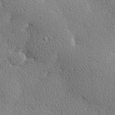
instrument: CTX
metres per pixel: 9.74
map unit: Hve
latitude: 27.0081
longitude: -93.2537
